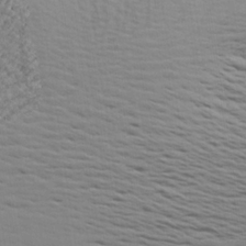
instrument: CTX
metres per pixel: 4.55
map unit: Aa
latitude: 21.2159
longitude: -142.7435
